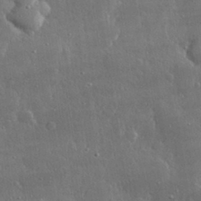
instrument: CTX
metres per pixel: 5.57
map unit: lHvf
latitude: 31.6127
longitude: -90.6679
